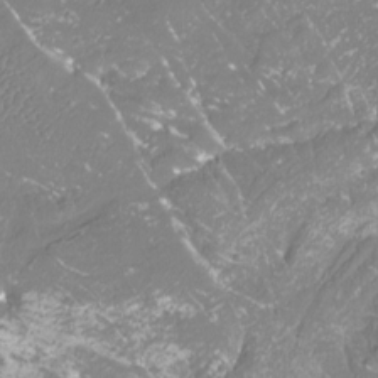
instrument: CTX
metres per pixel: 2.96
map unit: Htu
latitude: -12.5952
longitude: -71.6127
